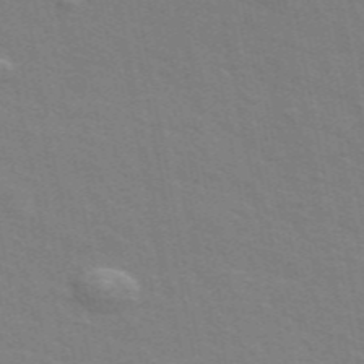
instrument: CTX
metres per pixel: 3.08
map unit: ANa
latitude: 48.9703
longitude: -74.7624
